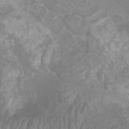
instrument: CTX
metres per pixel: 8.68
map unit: Htu
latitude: -9.6155
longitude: -74.9892
